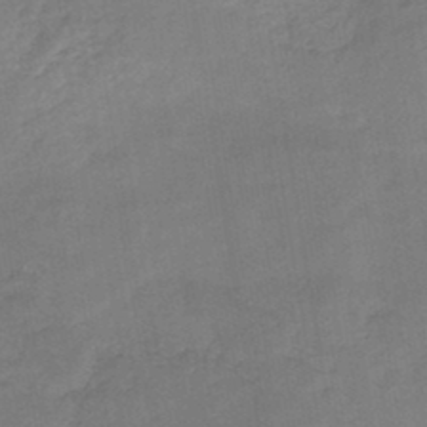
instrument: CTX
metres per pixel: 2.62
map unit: HNb
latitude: -44.4818
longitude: -38.2145
